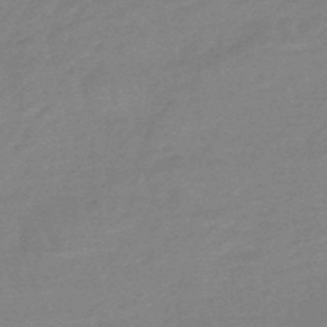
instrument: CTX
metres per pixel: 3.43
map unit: eHb
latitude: -48.6708
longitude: 87.2376
